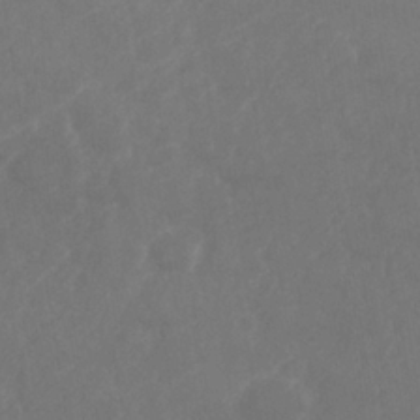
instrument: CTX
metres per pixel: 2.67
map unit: Nhe
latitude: -35.8989
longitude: -177.6694
